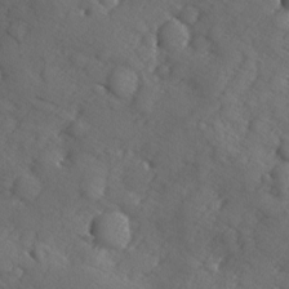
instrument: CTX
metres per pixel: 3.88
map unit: Ave
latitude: -9.5777
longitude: -119.0836
